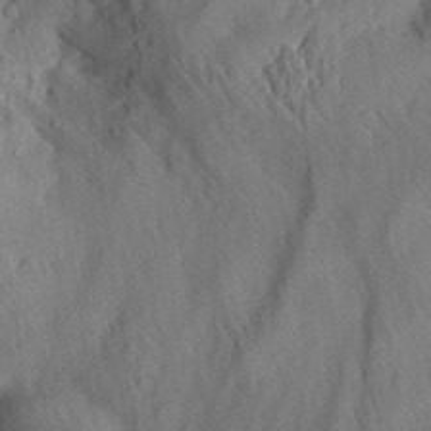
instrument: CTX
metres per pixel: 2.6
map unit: Aa
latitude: 13.2159
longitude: -141.8205
